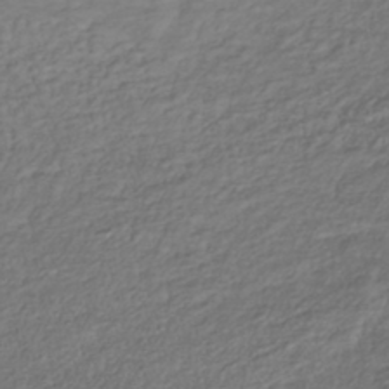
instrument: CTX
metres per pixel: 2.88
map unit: lHb
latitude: -38.8597
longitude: 69.9745
